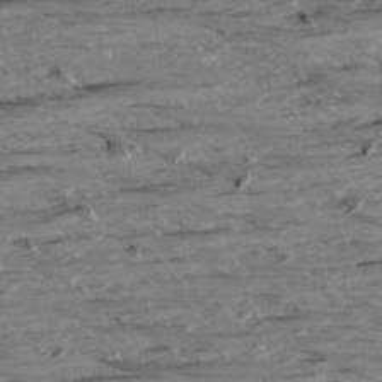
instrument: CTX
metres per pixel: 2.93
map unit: Aa
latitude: 9.0459
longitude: -140.0633
